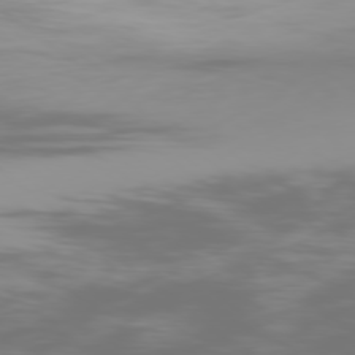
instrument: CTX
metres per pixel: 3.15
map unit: Ap
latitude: -79.1809
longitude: -60.7246
